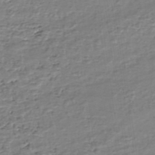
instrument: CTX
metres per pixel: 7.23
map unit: eHh
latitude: -40.2172
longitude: -29.1214
